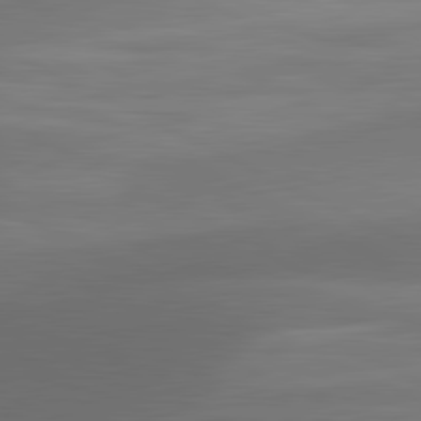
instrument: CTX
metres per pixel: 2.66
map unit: lApd
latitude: 81.3293
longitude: 132.3873
